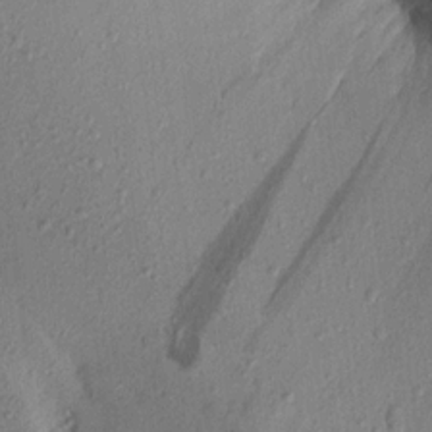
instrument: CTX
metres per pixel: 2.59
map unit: Aa
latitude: 16.8191
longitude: -146.8002
